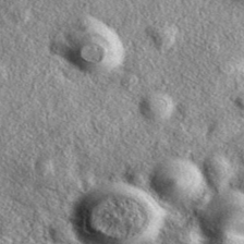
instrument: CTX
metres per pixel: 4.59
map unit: eAb
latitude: 38.0822
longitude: 109.6911
